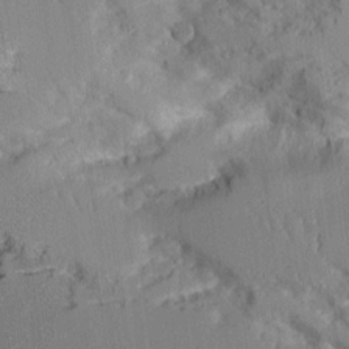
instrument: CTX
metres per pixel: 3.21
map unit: Aa
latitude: 11.6694
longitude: -125.9150
